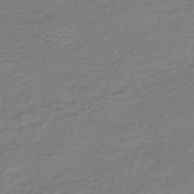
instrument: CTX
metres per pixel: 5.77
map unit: HNb
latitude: -47.2376
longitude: 52.5384
